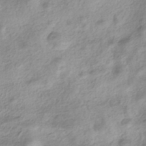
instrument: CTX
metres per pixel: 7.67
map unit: HNhu
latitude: -40.2739
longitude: 93.3510
